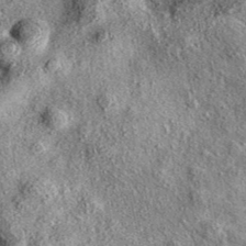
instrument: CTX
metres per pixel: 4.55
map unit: eAb
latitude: 38.2900
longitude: 109.4265
